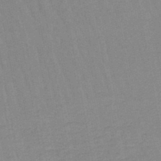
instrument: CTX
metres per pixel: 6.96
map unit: lHb
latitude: -46.0472
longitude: 78.5951
